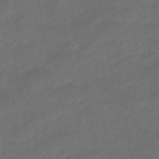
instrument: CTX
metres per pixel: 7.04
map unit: eHb
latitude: -47.5588
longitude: 85.4454
